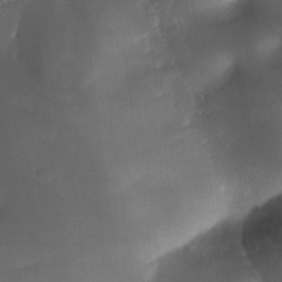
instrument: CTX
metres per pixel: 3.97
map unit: Ave
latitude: -10.5763
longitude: -122.3656
